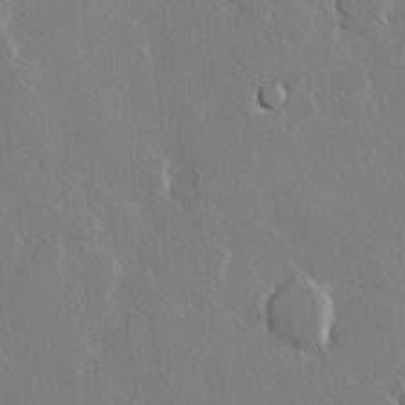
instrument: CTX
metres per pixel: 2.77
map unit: lHvf
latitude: 21.7072
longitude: 147.1620
